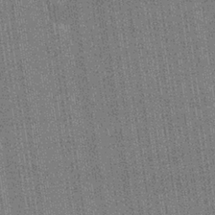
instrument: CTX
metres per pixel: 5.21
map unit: lHb
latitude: -34.9164
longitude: 63.1053
